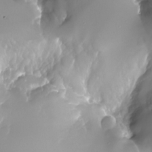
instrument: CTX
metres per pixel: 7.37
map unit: Nhu
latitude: -24.0850
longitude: -71.7638
